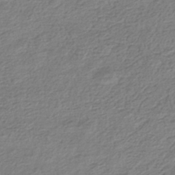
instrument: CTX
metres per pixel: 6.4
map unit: HNhu
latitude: -42.9163
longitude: 98.7463
